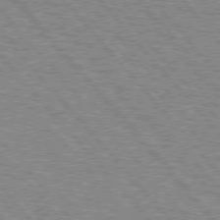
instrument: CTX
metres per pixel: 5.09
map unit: lApd
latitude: 75.6505
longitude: -75.5749
